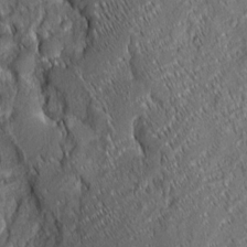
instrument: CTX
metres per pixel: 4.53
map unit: eHh
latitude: 6.5735
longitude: -76.3278
